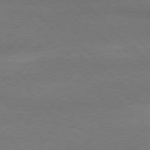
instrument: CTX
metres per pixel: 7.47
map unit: Ap
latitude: -77.9367
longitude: -86.8569
